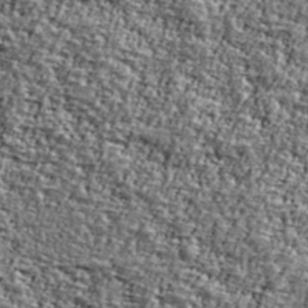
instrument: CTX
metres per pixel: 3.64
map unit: Ave
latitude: 41.9717
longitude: -111.1592
